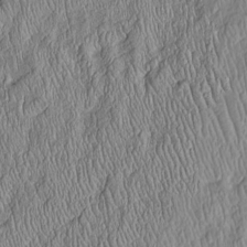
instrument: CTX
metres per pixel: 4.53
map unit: Htu
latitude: -5.8989
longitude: 155.5021
